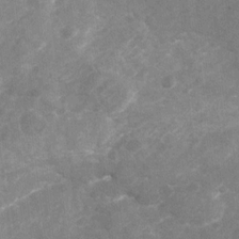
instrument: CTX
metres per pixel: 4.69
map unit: Nhu
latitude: -21.7288
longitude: -55.9339
